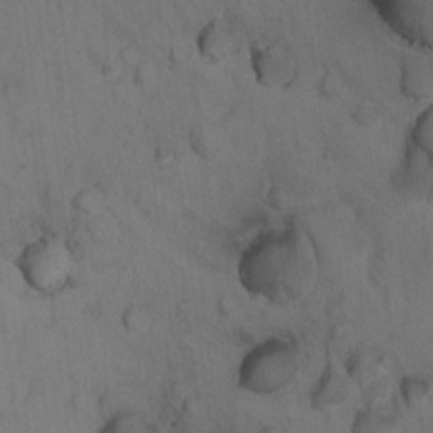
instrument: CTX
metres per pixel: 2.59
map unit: Hto
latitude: 14.8380
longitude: -30.7436
